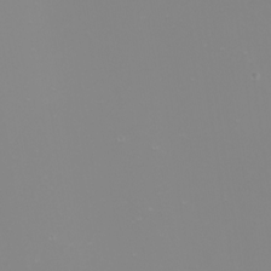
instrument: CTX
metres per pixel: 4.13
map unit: Nhu
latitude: -8.9353
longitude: -80.1578
